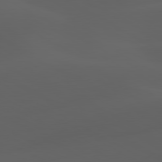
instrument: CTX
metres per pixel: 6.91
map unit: lApd
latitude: 80.1956
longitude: -89.5372
